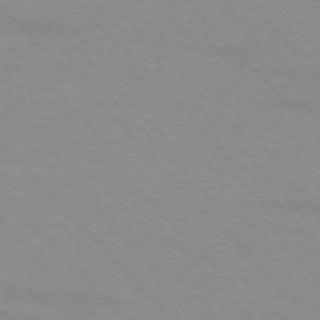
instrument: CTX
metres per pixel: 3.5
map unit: lApd
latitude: 76.2900
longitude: -85.2159
